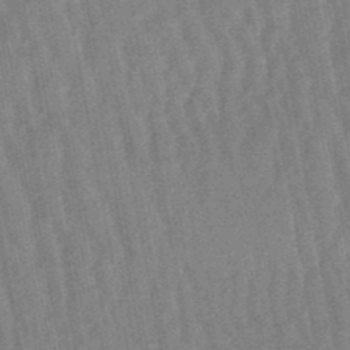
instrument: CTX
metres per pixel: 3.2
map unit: lHb
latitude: -48.4818
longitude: 71.5966
